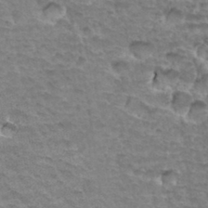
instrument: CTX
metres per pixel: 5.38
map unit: Hto
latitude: 34.1388
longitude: -45.0836
